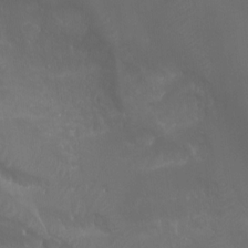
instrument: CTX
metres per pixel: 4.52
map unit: Htu
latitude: -5.3509
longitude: -75.1025
